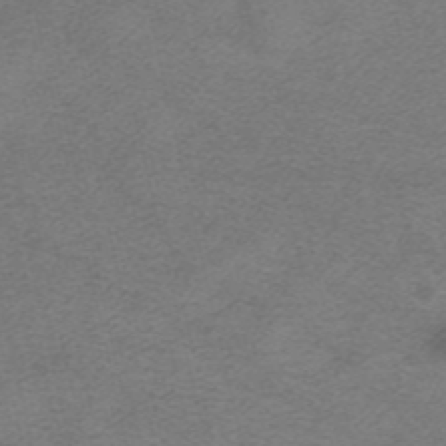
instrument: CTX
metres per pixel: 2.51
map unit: HNhu
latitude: -40.4629
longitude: 104.0661
